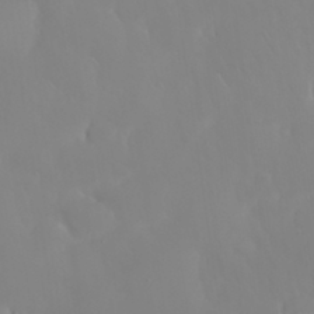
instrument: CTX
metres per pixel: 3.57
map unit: Nhu
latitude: 30.4790
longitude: -59.0459
